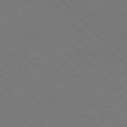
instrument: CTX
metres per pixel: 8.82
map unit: Hpe
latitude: -76.8975
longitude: -12.7624
